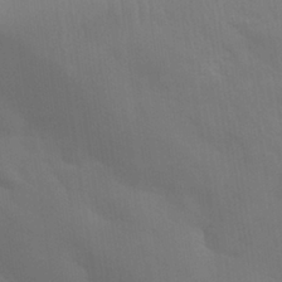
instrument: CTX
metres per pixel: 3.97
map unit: eHh
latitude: 30.7813
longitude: -70.2522
